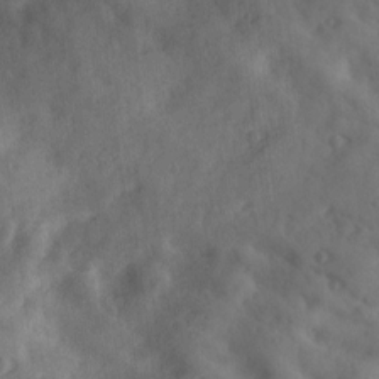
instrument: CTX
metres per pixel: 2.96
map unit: Ave
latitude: 18.2144
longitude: -131.4616
